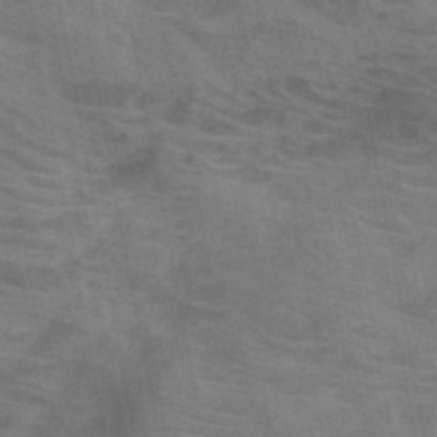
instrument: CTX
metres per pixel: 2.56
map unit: HNb
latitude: -45.9556
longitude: -46.5735
